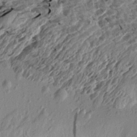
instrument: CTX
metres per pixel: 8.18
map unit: Aa
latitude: 13.3293
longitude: -140.1199
